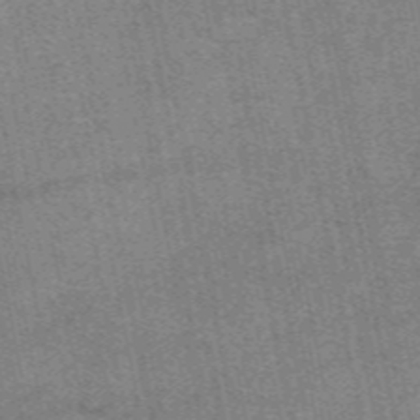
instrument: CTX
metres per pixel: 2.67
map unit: eAb
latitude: 48.6113
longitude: 105.0108
